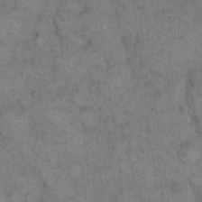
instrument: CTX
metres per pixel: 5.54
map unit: eHh
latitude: 15.8017
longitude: -65.1025
